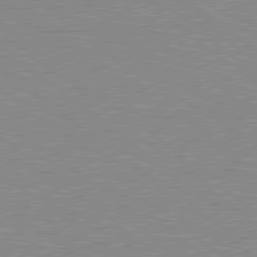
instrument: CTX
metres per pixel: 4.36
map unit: Hpe
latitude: 78.7058
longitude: -144.2711
